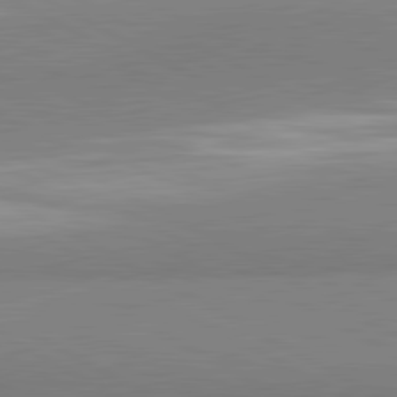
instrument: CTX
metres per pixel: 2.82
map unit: lApd
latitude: 81.5749
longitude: 159.8611
